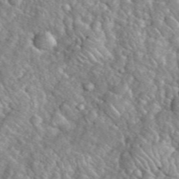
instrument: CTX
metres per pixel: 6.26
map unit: eHh
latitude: 39.3104
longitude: -59.0081
